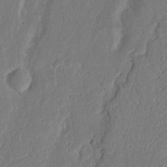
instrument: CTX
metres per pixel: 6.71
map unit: Nhu
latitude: 15.7639
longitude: -74.6868
